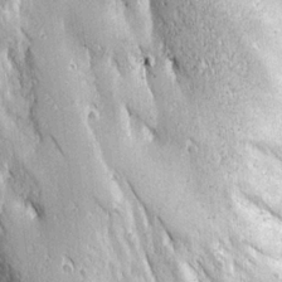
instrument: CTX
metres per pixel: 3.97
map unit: Ave
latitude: 23.0647
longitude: -133.6316
